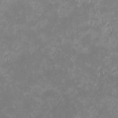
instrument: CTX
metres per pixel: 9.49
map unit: eHh
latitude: -1.3132
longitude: -84.5735
